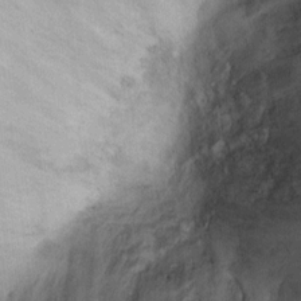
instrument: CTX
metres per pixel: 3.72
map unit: Ht
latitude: 8.8380
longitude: -38.3845
